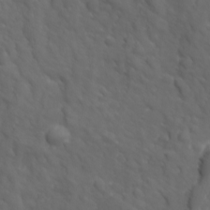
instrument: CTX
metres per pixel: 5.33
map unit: Ave
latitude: 19.0269
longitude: -132.9892
